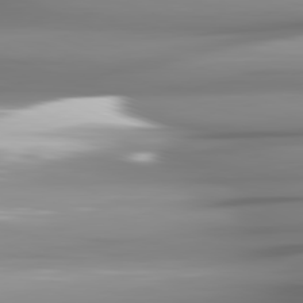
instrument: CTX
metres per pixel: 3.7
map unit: lApd
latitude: 81.7261
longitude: -143.7261
